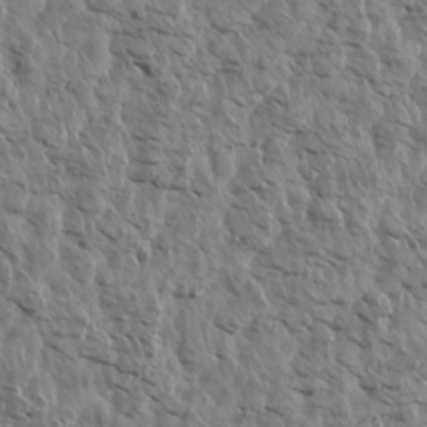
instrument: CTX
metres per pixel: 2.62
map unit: Aa
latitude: 14.5546
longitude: -141.7827
